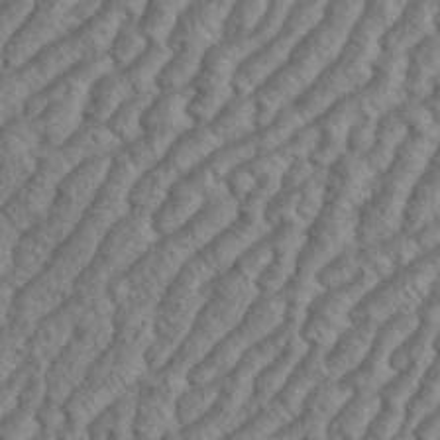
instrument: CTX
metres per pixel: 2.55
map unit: eHh
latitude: 37.2159
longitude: -137.4238
